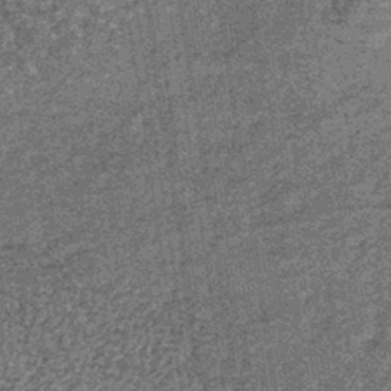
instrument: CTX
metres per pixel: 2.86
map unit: lHb
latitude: -39.1809
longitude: 66.5574
